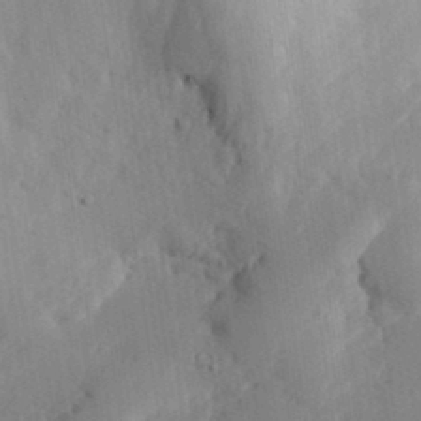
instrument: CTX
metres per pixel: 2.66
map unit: eHh
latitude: 27.5371
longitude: -79.8584
